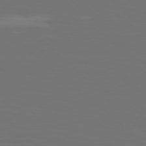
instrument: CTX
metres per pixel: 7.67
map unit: Hpe
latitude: 76.8002
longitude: -134.8191
